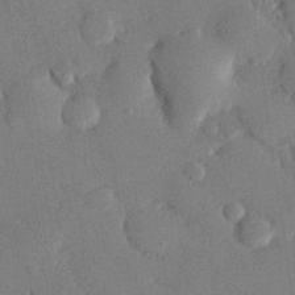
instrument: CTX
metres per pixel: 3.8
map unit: eHh
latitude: 27.1025
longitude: -80.7624
